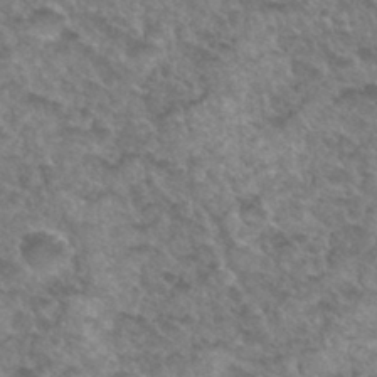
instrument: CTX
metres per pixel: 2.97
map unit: Hto
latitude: 33.6127
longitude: -49.3482
